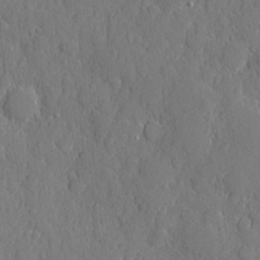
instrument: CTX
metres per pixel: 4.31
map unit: eHh
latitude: 6.4979
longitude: -74.7246
